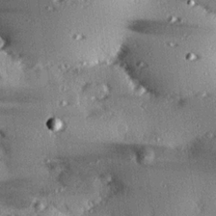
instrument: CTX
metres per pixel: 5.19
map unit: eHh
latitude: 22.9325
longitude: -89.7828
